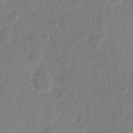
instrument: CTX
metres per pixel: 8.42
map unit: eHh
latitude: 9.9906
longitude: -66.6679
